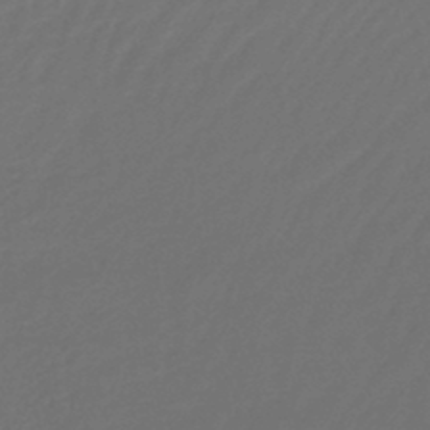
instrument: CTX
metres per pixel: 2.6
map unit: lHb
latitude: -45.3699
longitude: 60.5763
